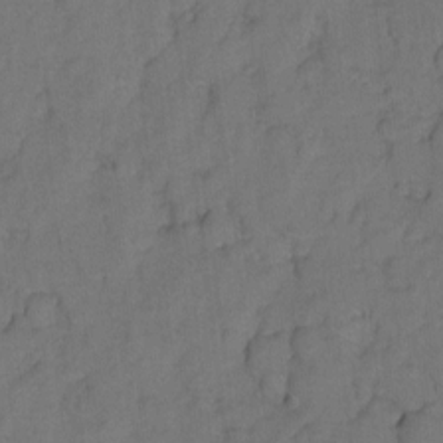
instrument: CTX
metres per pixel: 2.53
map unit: Hto
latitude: 5.0836
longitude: -31.7639
